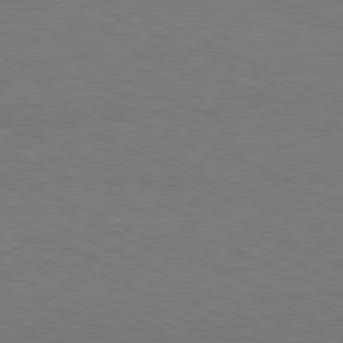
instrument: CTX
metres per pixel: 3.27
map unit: Hpe
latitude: -81.7289
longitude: 15.1431
